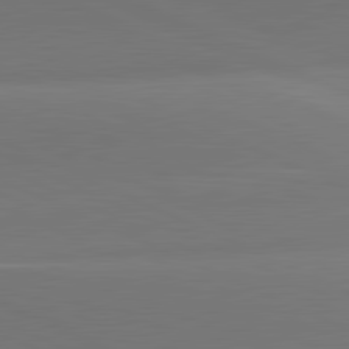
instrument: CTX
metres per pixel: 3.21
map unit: lApd
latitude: 81.8205
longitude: 145.0298
